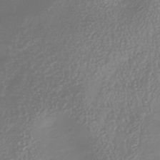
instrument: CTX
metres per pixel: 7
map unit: Nhu
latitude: -41.3887
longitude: -84.2901
